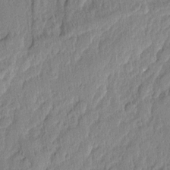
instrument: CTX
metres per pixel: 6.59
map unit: eHh
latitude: 5.1781
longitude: -76.7624
